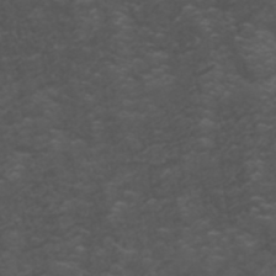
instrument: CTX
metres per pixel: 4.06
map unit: ANa
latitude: 35.8394
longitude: 14.2551
